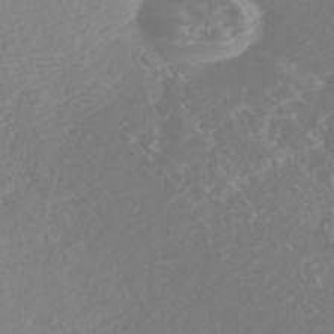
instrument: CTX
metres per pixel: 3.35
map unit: Nhe
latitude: -46.7652
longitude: -171.4426
